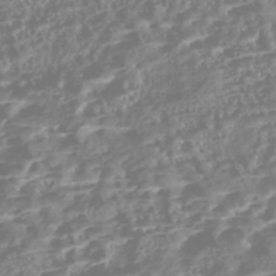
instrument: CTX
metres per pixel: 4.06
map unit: Nhe
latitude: -46.4251
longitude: 152.1228
